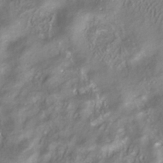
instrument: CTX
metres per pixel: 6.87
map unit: ANa
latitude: -38.5952
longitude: 97.9367
